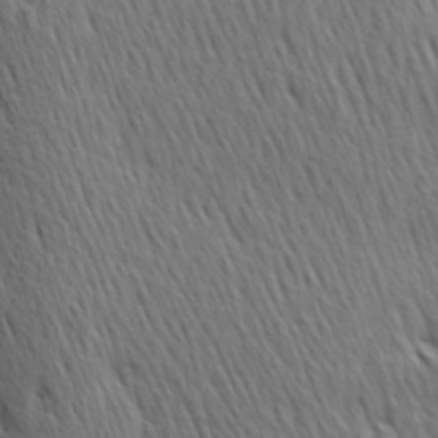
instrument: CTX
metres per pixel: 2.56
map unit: Hve
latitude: 24.4034
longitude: -97.2537
